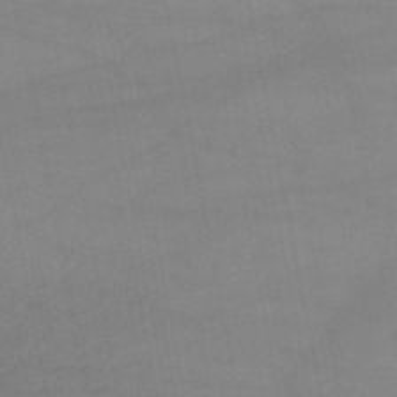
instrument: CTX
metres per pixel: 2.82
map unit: lHb
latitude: -46.0661
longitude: 66.6329
